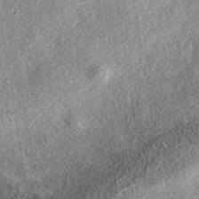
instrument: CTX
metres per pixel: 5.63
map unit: eAb
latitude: 38.5735
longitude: 106.9730
